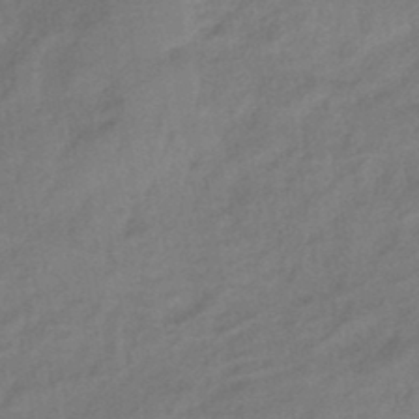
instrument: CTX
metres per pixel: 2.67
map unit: eHb
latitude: -42.4062
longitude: 82.8597
